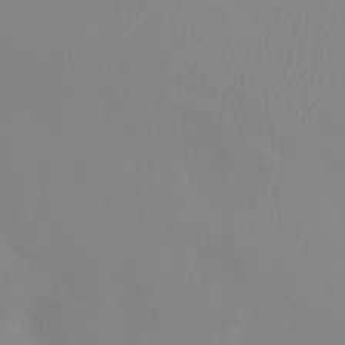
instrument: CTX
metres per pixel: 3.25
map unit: Ht
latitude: -13.3510
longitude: -50.5545
